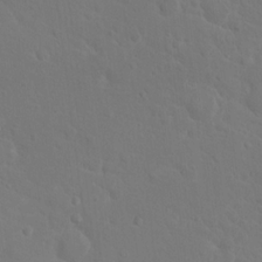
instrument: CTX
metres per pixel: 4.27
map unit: Hto
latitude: 18.5356
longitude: -36.3279
